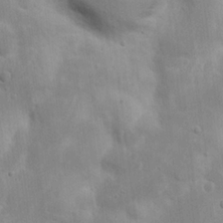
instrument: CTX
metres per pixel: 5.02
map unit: Nhu
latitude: 18.0444
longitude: -73.8584
